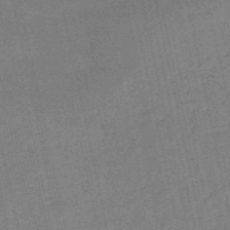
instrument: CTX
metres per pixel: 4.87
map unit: HNb
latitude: -53.6155
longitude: -47.0648
